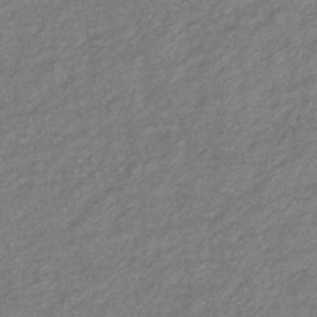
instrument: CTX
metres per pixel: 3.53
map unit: eHb
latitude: -39.5399
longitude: 80.2740
